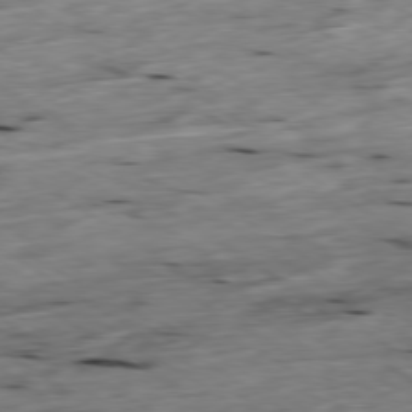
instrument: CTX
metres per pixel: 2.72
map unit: Ap
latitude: -79.5210
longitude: -88.9703
